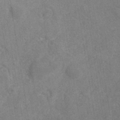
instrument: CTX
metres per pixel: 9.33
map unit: eHh
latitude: -40.4440
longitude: -29.6694
